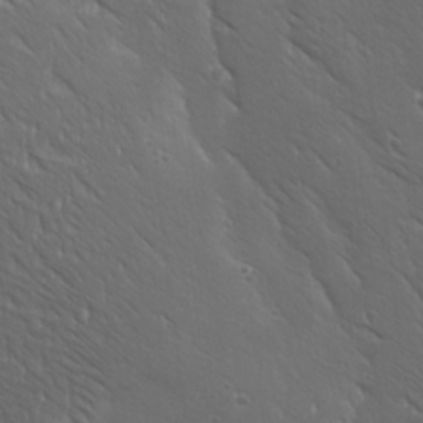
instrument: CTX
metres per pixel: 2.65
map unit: Ave
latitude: 19.2537
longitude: -137.9339
